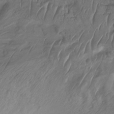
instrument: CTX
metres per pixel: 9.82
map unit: Nhu
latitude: -13.3321
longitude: -62.3090
